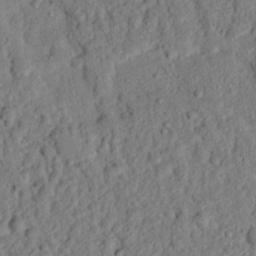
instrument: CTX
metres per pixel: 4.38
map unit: eHh
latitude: 25.7827
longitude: -79.0459
